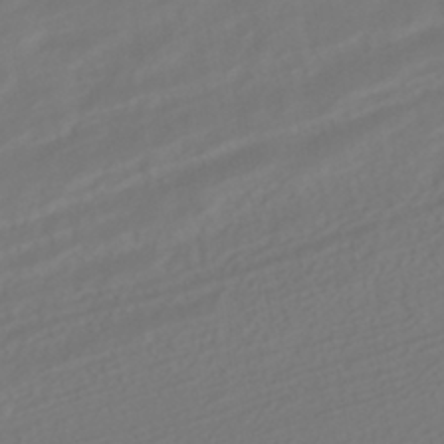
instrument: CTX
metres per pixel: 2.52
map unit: HNhu
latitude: -42.0849
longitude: 105.0675
